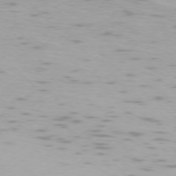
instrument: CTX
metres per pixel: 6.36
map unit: Ap
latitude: -75.6344
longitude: -68.1578
